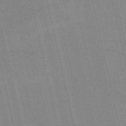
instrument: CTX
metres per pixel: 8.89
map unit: HNb
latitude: -53.9745
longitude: -40.7624
